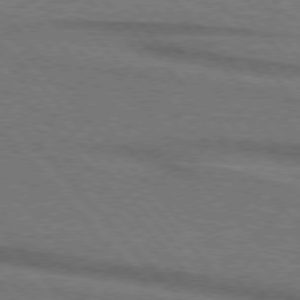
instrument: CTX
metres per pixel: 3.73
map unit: lApd
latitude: 75.8583
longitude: -84.6869
